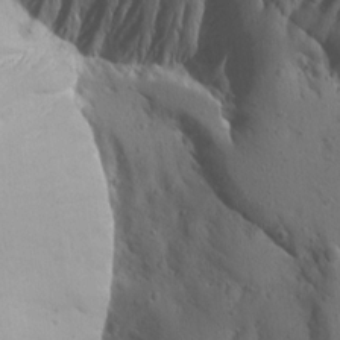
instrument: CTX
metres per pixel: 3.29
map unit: Aa
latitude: 14.5546
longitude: -142.8758
